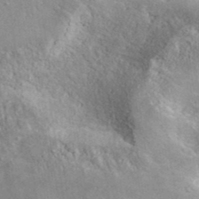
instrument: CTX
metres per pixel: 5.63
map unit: ANa
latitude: 40.5167
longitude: 20.2928
